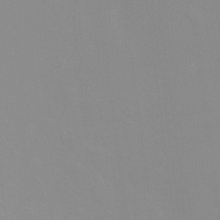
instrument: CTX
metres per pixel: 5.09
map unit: Ht
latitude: -13.3888
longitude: -58.2145
